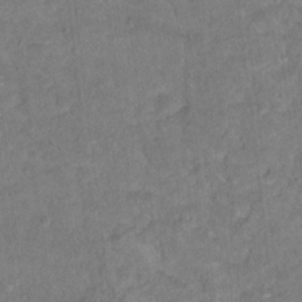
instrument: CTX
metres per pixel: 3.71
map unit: Hto
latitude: 18.6490
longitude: -39.1781
